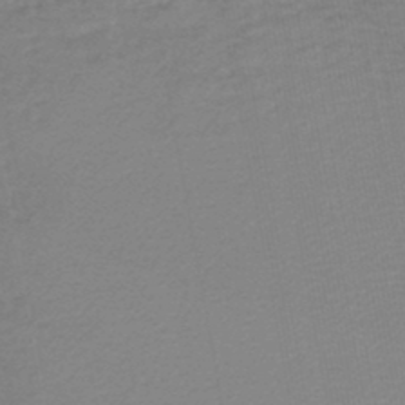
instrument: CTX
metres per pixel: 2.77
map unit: lHb
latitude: -45.8611
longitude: 68.8408
